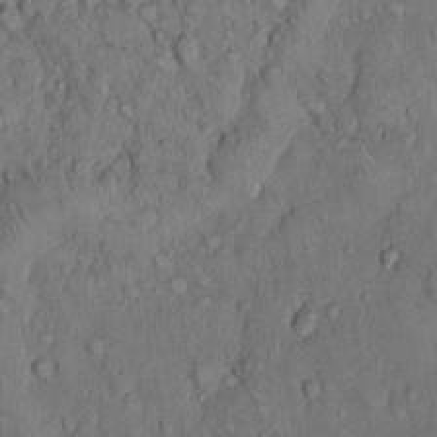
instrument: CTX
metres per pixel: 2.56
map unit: Hto
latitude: 10.4412
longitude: -59.8583
